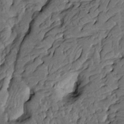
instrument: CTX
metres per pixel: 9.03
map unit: HNhu
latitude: 10.5168
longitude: 24.1228
